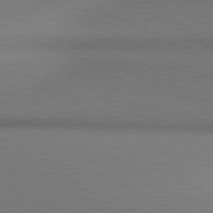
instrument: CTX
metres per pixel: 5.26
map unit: lApd
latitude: 81.1781
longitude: 154.4629
